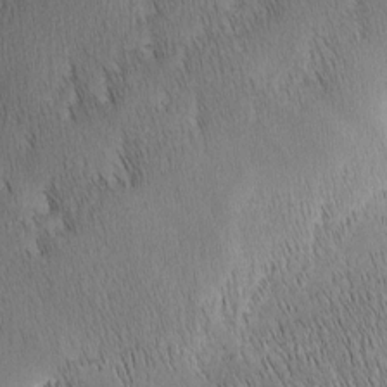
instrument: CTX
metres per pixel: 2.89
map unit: Nhu
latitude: -7.1431
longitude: -152.1956
